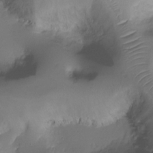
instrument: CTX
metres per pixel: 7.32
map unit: Ht
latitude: -18.6518
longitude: -44.7435
